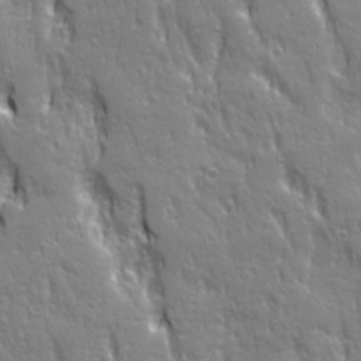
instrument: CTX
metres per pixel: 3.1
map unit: Ave
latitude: 22.0444
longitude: -135.4804
